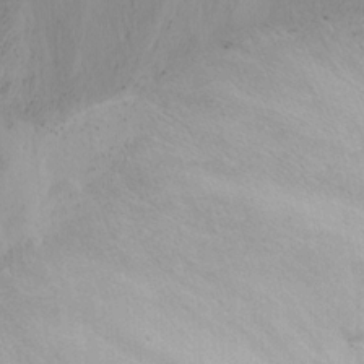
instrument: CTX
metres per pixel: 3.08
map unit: Nhu
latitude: -7.1620
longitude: -65.2348
